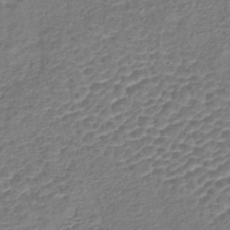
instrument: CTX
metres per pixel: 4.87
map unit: lHb
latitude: -42.6329
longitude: 78.8030
